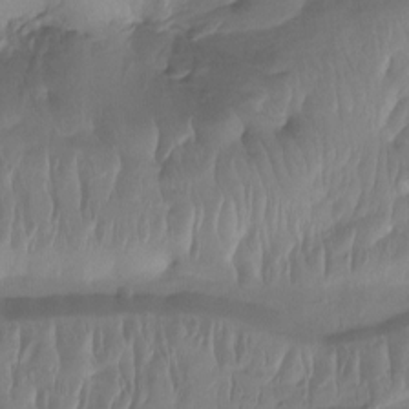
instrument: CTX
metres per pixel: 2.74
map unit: Htu
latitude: -15.1998
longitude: -46.3845
